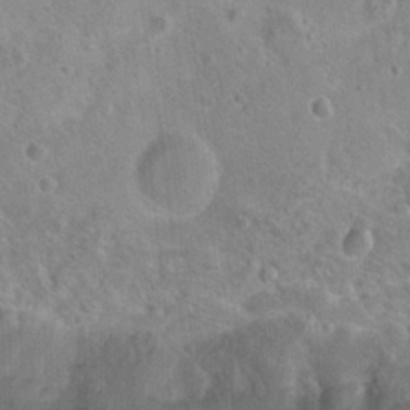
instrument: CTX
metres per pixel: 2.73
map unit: Nhu
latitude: 18.0255
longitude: -34.2333
